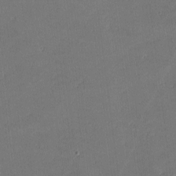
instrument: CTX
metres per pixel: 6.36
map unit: lHvf
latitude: -10.6708
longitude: -104.2712
